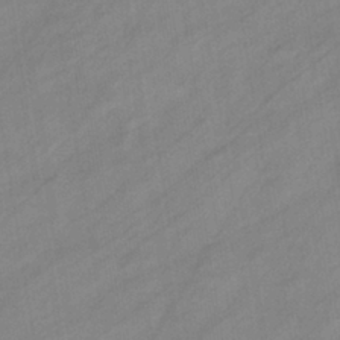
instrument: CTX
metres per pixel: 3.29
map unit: eHb
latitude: -37.6721
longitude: 78.4818
